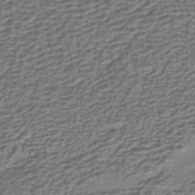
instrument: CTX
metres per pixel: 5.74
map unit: HNhu
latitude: -42.1605
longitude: 107.1620
